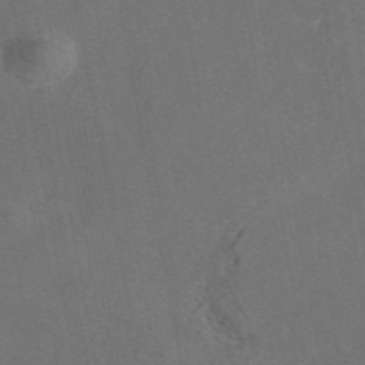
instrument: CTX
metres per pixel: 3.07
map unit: eAb
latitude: 46.4979
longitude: 115.3509
